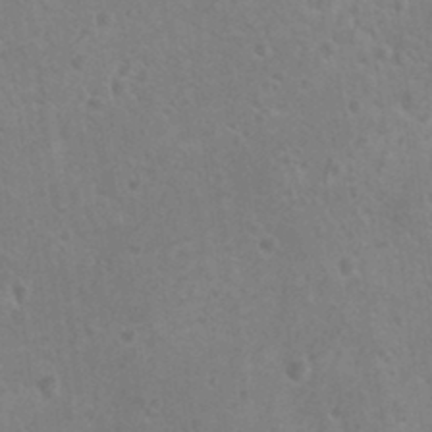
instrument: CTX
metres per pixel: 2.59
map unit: HNhu
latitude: -1.4455
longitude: 1.8045
